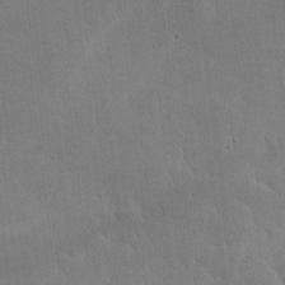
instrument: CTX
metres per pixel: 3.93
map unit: lHvf
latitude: -9.2754
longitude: -100.8002
